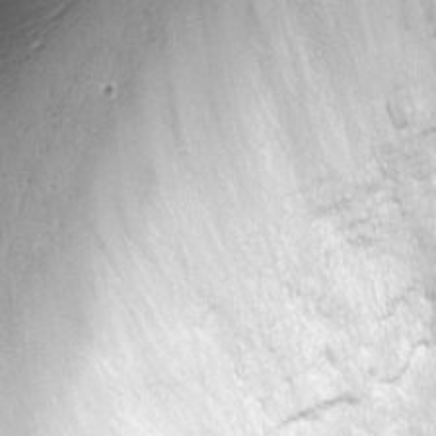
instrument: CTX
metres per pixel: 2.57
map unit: Nhu
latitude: -3.9556
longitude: -74.9514
